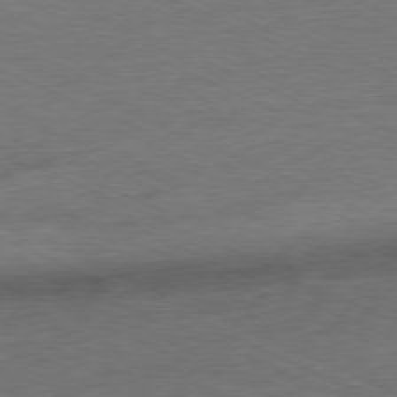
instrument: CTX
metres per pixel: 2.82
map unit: Ap
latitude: -80.1417
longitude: -92.3089
